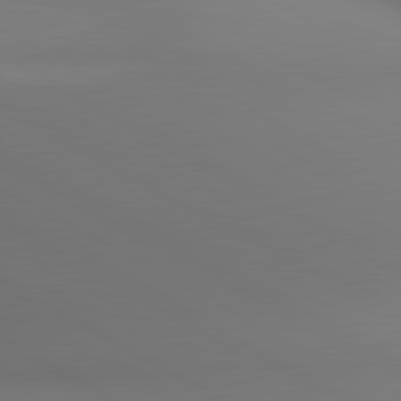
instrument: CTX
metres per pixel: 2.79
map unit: lApd
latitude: 80.6490
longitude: 136.6518
